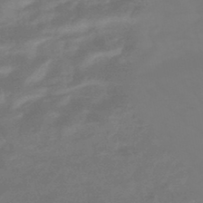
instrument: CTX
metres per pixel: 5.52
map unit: HNhu
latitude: -46.4440
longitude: 90.5007
